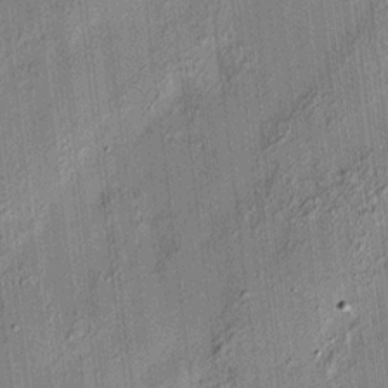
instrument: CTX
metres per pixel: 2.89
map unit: HNhu
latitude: 12.2145
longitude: 9.8800
